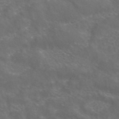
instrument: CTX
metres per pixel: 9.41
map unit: ANa
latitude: 43.6316
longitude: 24.2361
